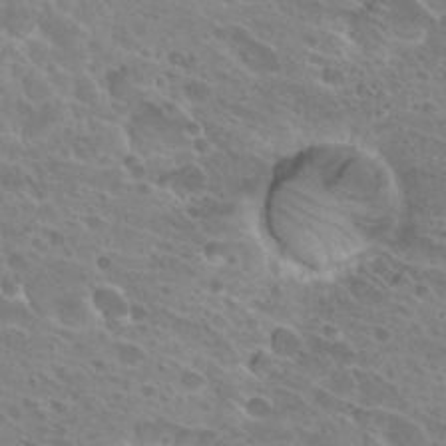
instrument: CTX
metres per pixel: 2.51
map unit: Hto
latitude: 27.6694
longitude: -39.5560
